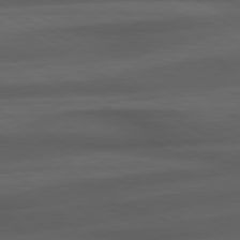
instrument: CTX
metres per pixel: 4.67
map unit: Hpe
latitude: 79.1214
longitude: -119.8394
